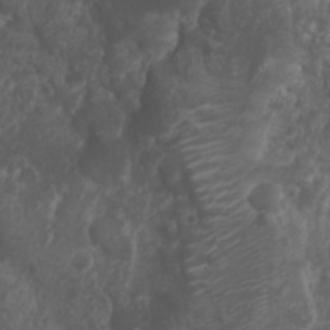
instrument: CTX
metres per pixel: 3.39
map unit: Nhu
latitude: 7.2915
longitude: -21.2915
